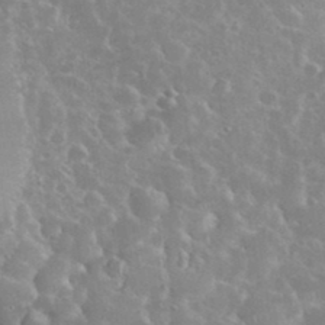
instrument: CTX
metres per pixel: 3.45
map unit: eHh
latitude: 35.6127
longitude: -60.9513
